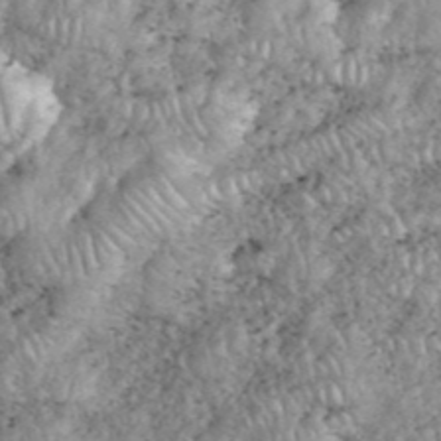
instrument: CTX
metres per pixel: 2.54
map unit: eHh
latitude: 38.5924
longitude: -56.7246
